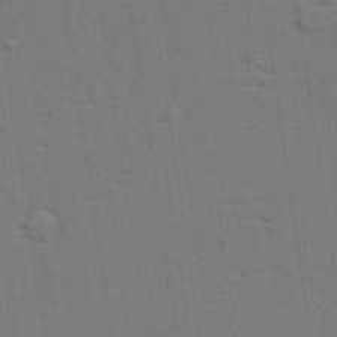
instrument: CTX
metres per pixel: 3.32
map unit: lAvf
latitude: 27.9906
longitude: -108.9513
